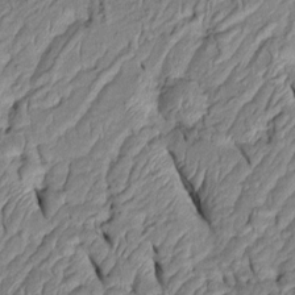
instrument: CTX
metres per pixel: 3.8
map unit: Htu
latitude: 1.3670
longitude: 149.1998
